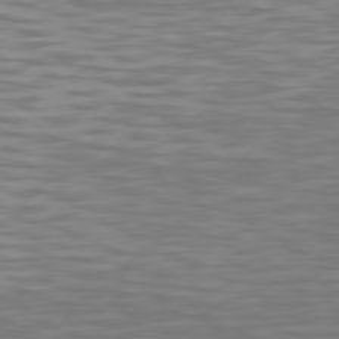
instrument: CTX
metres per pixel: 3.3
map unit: Hpe
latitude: 75.6883
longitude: -124.8758
